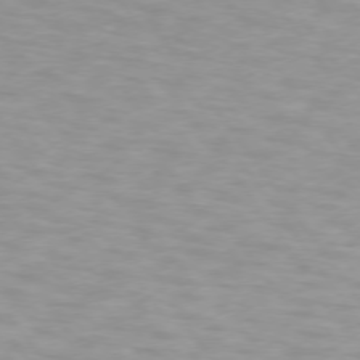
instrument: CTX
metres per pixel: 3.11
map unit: lApd
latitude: 74.2712
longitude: -59.8772
